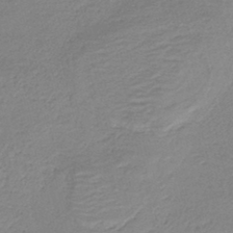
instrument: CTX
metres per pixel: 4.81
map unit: HNb
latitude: -41.3132
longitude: 50.5007
